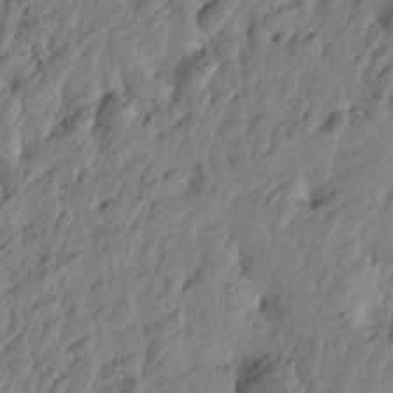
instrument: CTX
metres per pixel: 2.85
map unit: Htu
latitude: -3.3887
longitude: 179.6910
